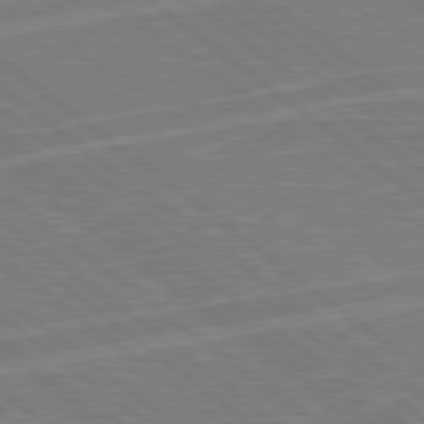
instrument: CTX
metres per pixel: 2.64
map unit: Hpe
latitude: 78.8380
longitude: -129.2537
